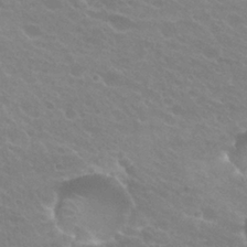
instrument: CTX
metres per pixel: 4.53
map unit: Hto
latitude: 25.5560
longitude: -37.0837
